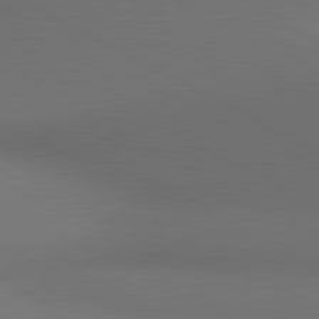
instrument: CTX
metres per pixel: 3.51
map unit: lApd
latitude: 80.7813
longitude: 140.2172
